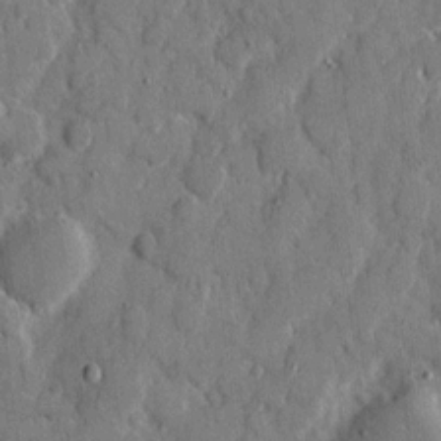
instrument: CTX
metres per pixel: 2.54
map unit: eHh
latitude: 8.8947
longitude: -67.4237
